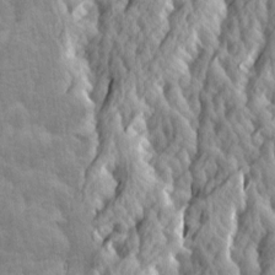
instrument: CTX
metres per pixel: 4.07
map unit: Ave
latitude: 14.1389
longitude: -134.0822
